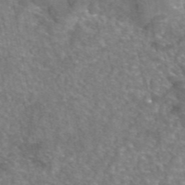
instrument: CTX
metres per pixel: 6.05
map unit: eAb
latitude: 45.7638
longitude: 106.7463
